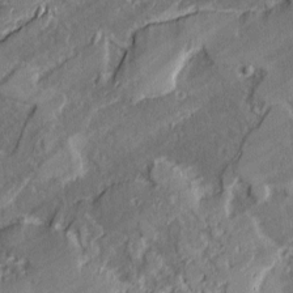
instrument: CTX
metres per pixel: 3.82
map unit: lAvf
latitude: -1.1243
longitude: -108.2711
